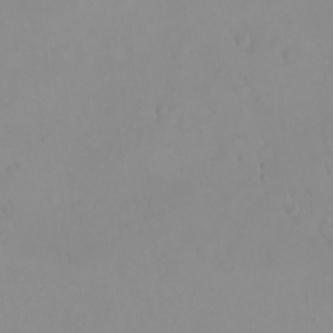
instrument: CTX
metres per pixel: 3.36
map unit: eHh
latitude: -9.9367
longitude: -68.2144
